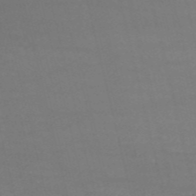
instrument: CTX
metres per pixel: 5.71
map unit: HNb
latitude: -54.1228
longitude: -37.4238
